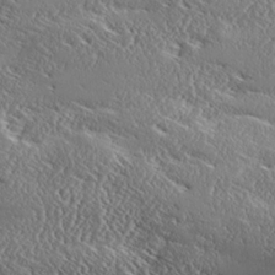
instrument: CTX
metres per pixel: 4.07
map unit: Ave
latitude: 17.7639
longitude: -137.8017
